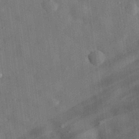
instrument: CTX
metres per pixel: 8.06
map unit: eHh
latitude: 31.0459
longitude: -77.2915
